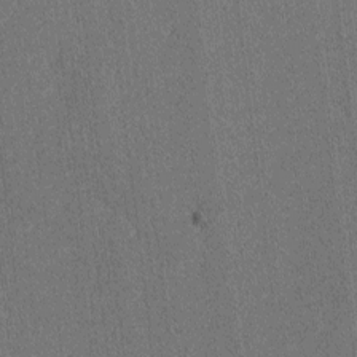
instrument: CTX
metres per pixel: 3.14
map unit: lAvf
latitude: -3.7288
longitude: -109.0647
